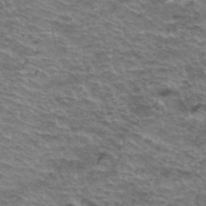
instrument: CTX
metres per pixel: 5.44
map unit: Hto
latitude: 37.5560
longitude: -41.8205
